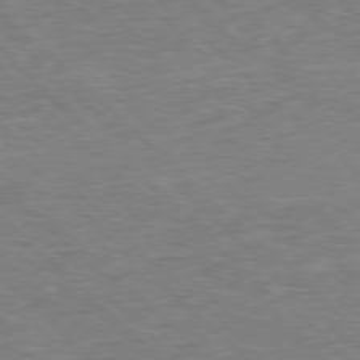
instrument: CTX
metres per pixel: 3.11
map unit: Hpe
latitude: -77.8611
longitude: 16.2362
